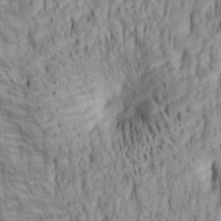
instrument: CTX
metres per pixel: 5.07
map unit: lAa
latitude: 6.5546
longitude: -115.4993
